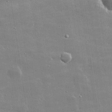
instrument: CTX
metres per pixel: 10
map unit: lHvf
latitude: 32.4412
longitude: -91.3293
